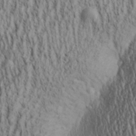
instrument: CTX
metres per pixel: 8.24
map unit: Aa
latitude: 29.8205
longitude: -138.4601
